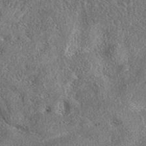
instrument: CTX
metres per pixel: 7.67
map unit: eAb
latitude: 36.5924
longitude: 112.3117
